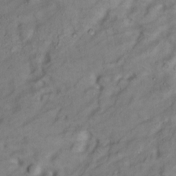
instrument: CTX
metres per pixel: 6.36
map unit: Hto
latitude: 10.7246
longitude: -62.0633
